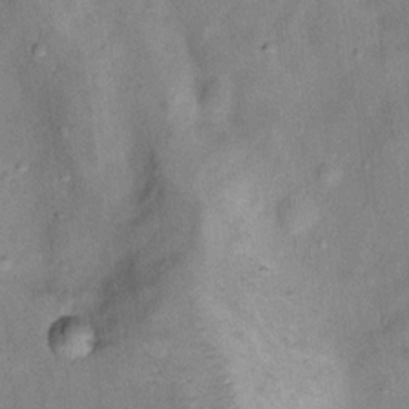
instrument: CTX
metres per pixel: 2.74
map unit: Nhu
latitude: 11.9339
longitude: -28.8947
